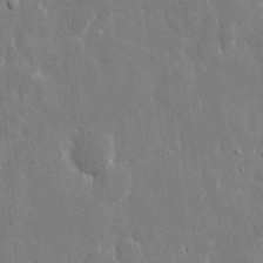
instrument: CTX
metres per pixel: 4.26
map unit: eHh
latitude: 9.2348
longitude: -69.9717
